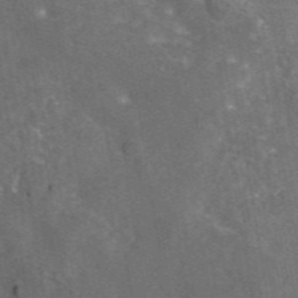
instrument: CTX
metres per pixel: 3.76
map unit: eAb
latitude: 45.2159
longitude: 116.3684
